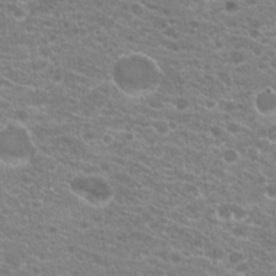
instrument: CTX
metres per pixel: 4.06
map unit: Hto
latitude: 20.4223
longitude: -39.6505
